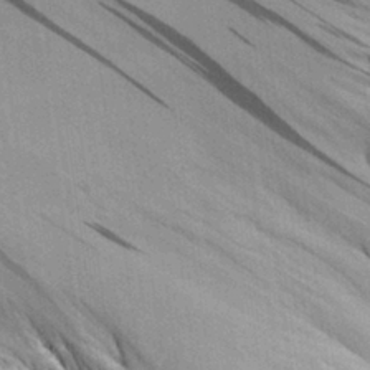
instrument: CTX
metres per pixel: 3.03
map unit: Aa
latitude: 29.3104
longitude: -136.3468
